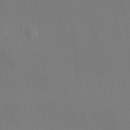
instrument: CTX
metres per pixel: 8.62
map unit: HNhu
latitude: 5.4237
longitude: 7.0864
